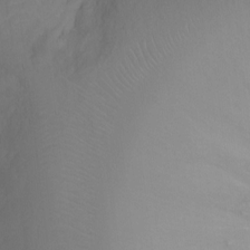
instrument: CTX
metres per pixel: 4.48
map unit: Ht
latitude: -0.8786
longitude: -35.1403
